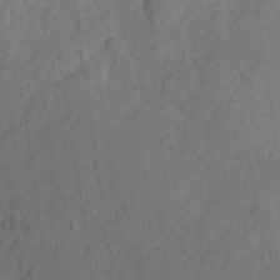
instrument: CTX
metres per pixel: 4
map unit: Hve
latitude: 25.1403
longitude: 148.9731
